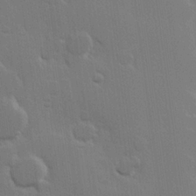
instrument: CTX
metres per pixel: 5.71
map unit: Hve
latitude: 23.1403
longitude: 146.9353
